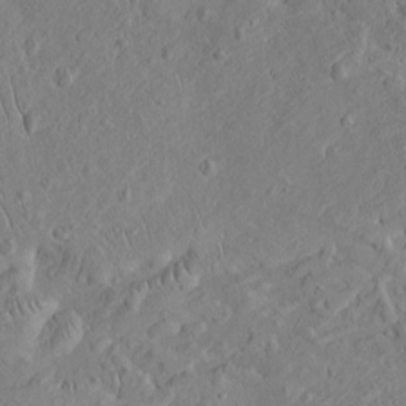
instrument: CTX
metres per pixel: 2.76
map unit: Htu
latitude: -3.4832
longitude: 157.1053
